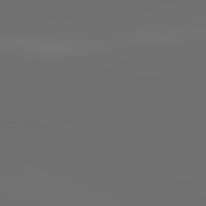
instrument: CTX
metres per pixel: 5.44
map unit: lApd
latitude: 82.0633
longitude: -164.3467
